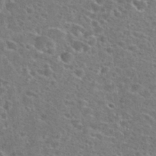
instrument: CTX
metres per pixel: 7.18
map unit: Hto
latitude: 24.2333
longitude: -47.2915
